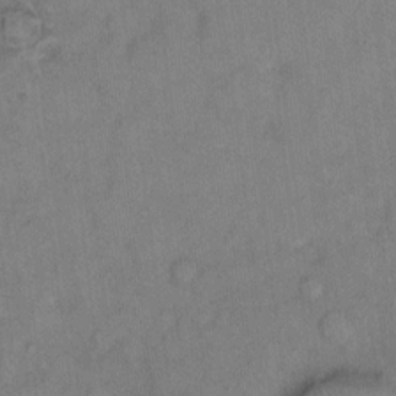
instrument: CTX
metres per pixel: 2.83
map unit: eHh
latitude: 11.7072
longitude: -62.4601
